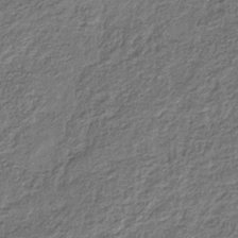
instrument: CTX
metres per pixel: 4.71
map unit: eHb
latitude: -30.0283
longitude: 68.8408
